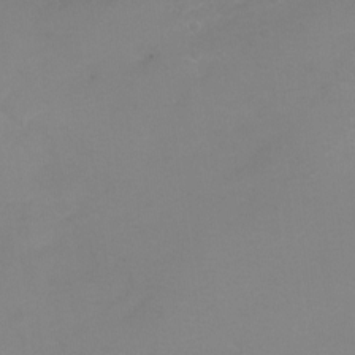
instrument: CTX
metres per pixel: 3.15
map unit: Hto
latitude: -3.0486
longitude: -34.0255
